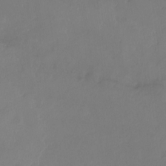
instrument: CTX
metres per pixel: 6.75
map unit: Nhu
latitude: -8.9164
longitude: -52.0444
